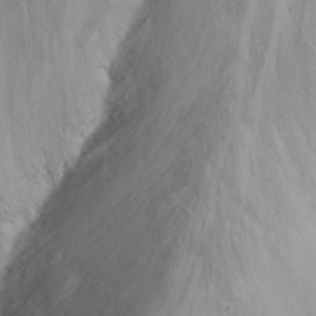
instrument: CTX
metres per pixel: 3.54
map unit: eHh
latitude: 23.1970
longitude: -60.5923
